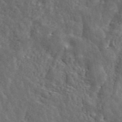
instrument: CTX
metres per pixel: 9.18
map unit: ANa
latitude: 45.8772
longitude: 28.9731
